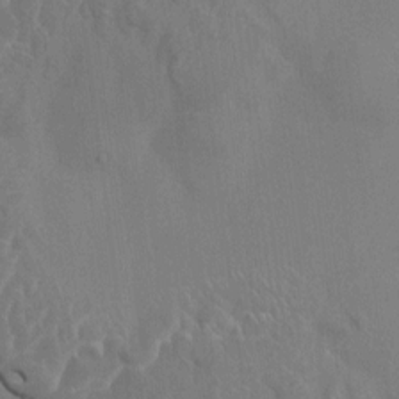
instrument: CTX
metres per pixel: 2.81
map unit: HNhu
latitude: 4.1956
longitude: 4.1416
